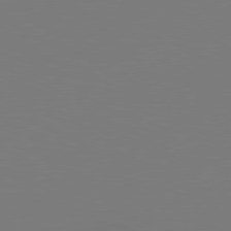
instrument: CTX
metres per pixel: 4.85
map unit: Hpe
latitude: 78.6491
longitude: -129.3104
